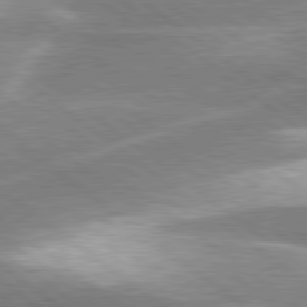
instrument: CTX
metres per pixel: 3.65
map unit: lApd
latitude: 80.1200
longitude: -118.8569
